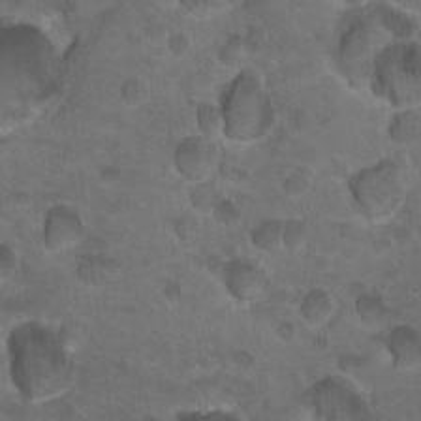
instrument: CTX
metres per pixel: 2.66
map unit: Nhu
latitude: 18.2900
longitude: -32.4601
